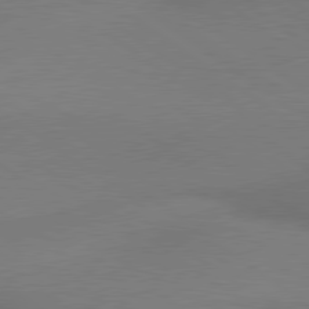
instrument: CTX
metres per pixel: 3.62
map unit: lApd
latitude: 79.5371
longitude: 179.3509
